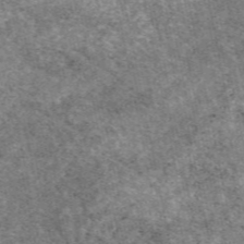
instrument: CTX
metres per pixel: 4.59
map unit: eAb
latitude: 48.3467
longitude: 114.5007
